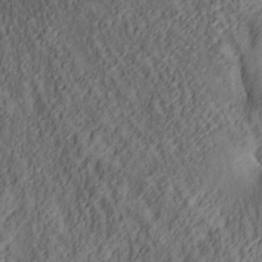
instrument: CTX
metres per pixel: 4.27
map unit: lAa
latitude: 5.2726
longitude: -116.8191
